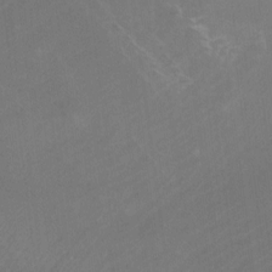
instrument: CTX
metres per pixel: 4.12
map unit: Aa
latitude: -7.4454
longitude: -78.8191
